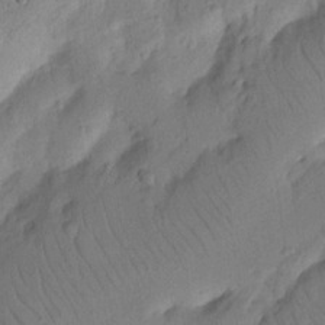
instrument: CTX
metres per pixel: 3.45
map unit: Nhu
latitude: 15.9906
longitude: -75.4049
